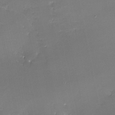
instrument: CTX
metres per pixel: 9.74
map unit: Nhe
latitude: -27.1998
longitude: -110.0633
